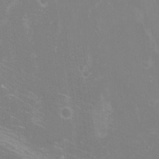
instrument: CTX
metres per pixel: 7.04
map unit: Htu
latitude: -12.0283
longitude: -72.6680
